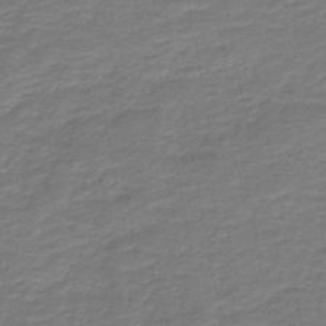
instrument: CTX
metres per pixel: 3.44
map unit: HNb
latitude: -43.8800
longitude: 52.4440
